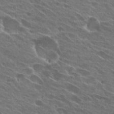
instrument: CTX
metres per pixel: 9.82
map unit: Hto
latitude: 25.7827
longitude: -43.7639
